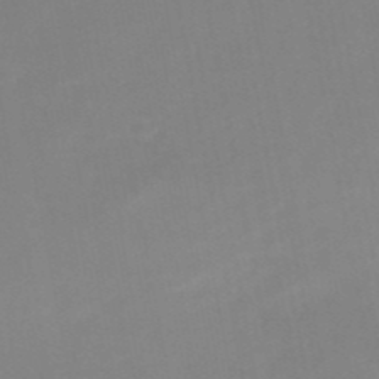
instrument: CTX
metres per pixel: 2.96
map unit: HNb
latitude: -51.4832
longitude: -50.3845
